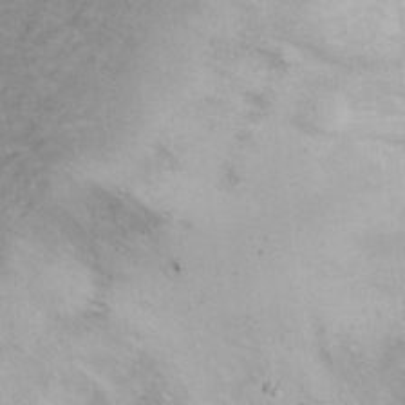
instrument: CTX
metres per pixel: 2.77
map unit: Ht
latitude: 15.4427
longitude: -37.1214
